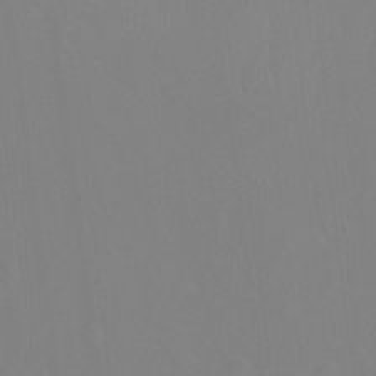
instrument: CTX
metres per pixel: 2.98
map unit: Ht
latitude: -14.0850
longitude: -56.6490
